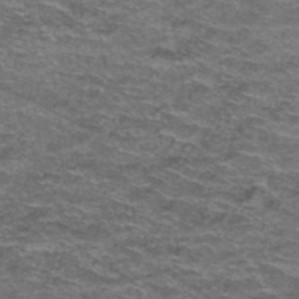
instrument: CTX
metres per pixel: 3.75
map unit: Hto
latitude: 38.1767
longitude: -42.8569
